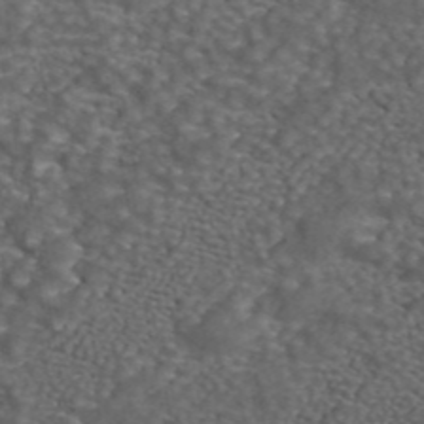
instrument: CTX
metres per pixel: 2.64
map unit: ANa
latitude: 44.4412
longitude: 23.9745
